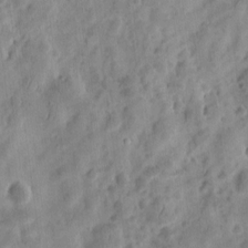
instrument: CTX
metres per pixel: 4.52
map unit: eHh
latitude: 8.7624
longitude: -74.5735
